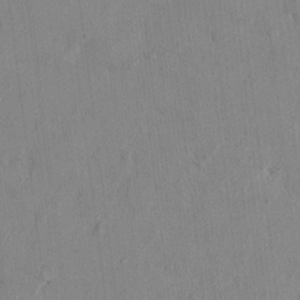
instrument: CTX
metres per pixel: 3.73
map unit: HNhu
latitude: 0.9324
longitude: -5.3671
